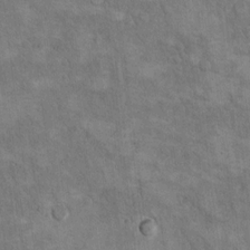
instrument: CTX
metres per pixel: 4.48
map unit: Hto
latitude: 10.0633
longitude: -36.0444
